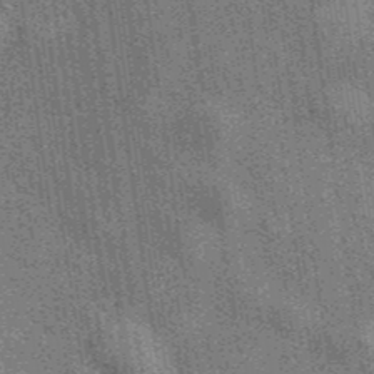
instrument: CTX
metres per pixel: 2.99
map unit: eAb
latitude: 40.1955
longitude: 107.4833
